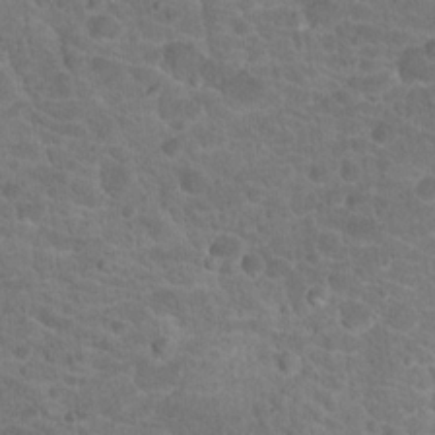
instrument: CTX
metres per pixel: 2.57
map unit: Hto
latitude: 18.8569
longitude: -34.4601
